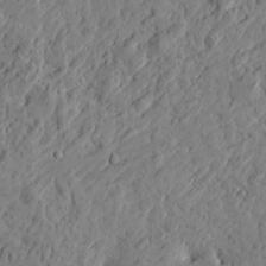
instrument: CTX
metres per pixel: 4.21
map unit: Htu
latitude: -2.0661
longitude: -178.5546
